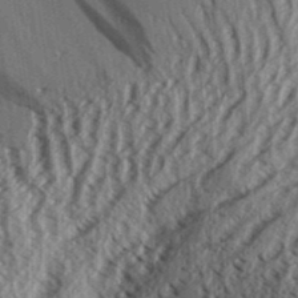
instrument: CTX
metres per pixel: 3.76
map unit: Aa
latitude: 31.8773
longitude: -137.3293
